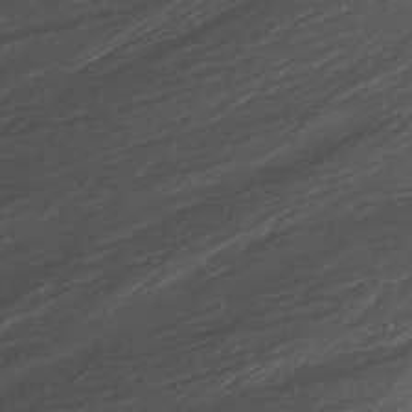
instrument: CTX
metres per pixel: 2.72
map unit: Nhu
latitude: -6.0850
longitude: -79.4805
